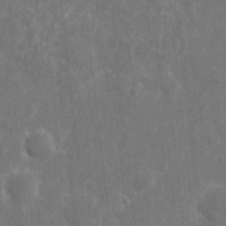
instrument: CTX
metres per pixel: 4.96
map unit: eHh
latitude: 9.6316
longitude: -71.8016
